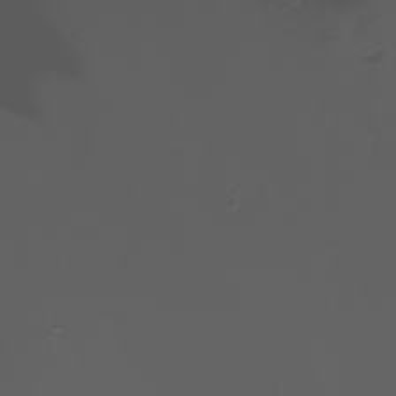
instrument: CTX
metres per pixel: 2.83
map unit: Nhu
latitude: -8.7652
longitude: -80.7435
